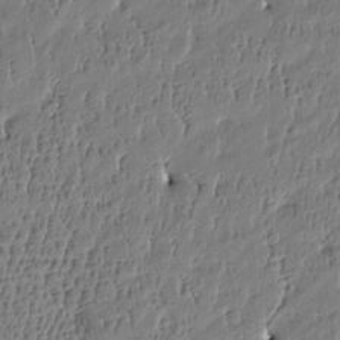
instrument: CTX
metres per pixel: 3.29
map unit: Htu
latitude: -4.8597
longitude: 176.5574
